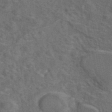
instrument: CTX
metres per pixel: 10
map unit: eAb
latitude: 46.1200
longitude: 109.6911
